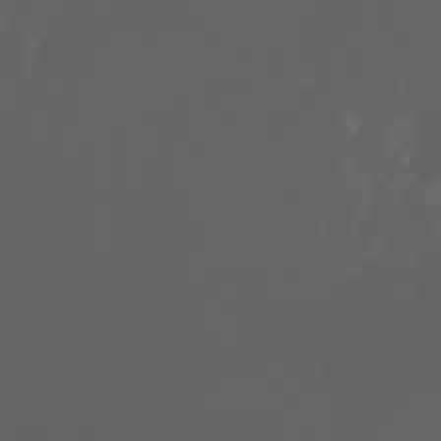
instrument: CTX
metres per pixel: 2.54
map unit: Nhu
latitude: -7.6722
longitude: -84.1389
